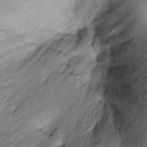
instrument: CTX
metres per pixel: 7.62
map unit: Ht
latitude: -3.1242
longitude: -14.2901
